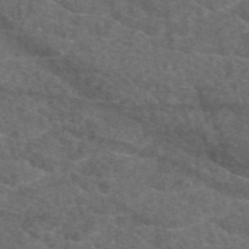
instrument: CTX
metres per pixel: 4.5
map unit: eAb
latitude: 49.6316
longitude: 112.3306
